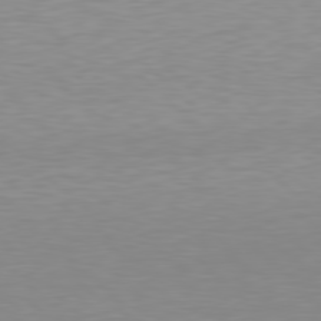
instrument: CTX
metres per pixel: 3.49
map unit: Hpe
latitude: 77.9717
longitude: -173.4804
